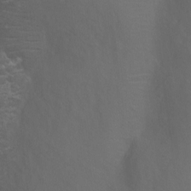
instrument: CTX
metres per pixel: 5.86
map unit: Ht
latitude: 2.5545
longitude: -28.8380
